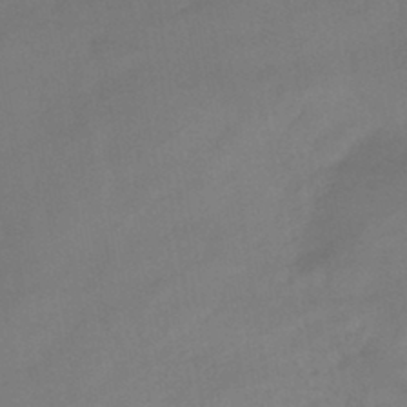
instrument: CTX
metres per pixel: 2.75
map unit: eHb
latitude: -41.5021
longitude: 84.6140
